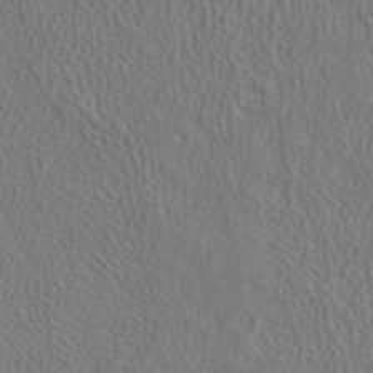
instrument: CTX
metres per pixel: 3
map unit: ANa
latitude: 38.5168
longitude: 23.0676
